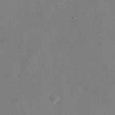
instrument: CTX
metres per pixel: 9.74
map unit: eHh
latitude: 19.4993
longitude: -68.4034
